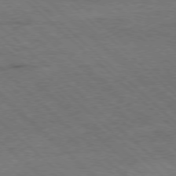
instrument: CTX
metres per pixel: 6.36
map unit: Hpe
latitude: -78.3684
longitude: 16.6141
